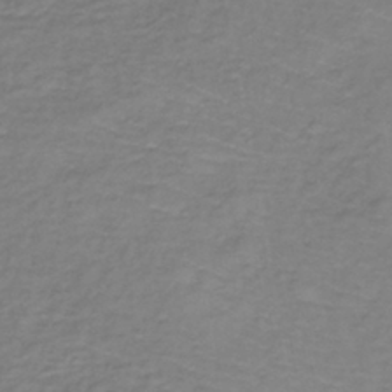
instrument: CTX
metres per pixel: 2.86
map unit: lHb
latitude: -38.3495
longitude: 71.8234
